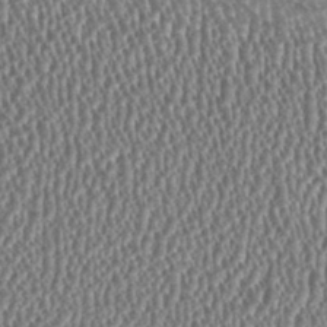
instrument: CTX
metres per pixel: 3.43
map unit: HNhu
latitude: 0.7435
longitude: 0.3118
